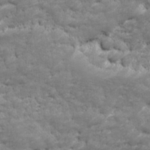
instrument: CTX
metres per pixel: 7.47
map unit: Ave
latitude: 17.1025
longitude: -135.6694
